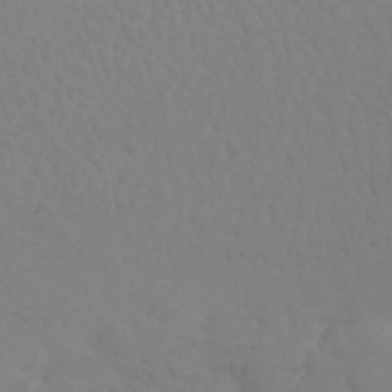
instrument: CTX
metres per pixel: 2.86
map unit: Htu
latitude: -7.2376
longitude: -69.5182
